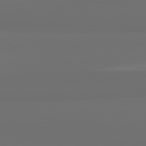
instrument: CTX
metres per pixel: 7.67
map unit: lApd
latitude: 82.1766
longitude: 163.7666
